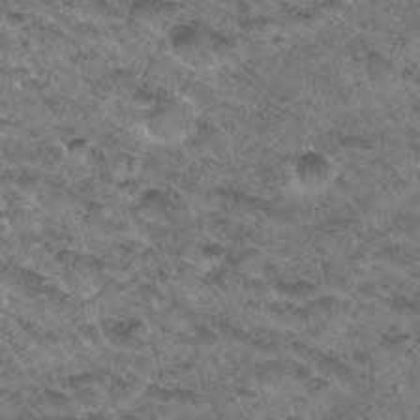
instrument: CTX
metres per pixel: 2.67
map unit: Hto
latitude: 33.3482
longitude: -48.7246
